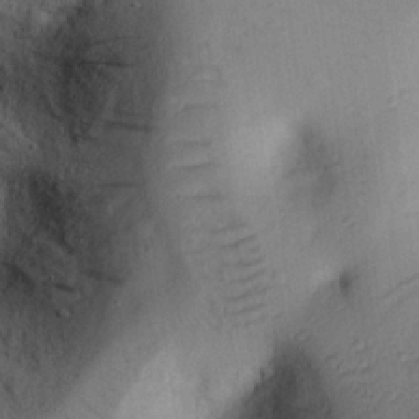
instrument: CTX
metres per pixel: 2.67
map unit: eHh
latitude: 25.4426
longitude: -76.5356
